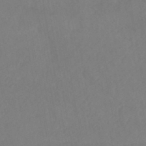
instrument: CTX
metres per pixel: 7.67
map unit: HNhu
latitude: -44.6141
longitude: 94.7085
